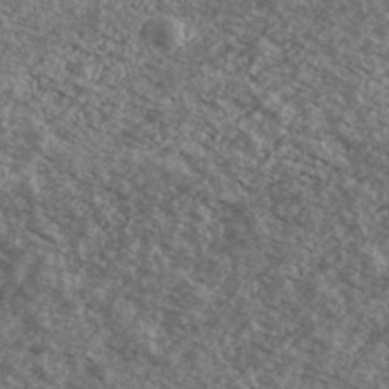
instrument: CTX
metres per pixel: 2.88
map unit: Ave
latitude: 39.4237
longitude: -110.4790
